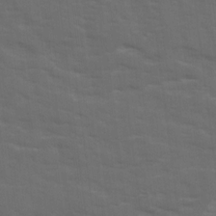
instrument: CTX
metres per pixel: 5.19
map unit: Ave
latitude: 18.6679
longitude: -130.6302
